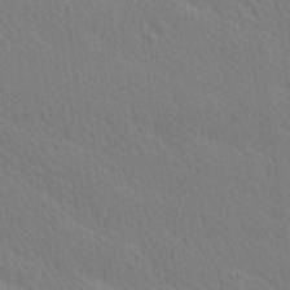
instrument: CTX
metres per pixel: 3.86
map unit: Ave
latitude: 20.6302
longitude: -139.1025
